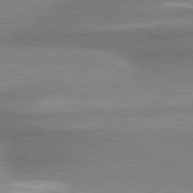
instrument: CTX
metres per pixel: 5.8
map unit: lApd
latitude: 79.9339
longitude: -166.8191
